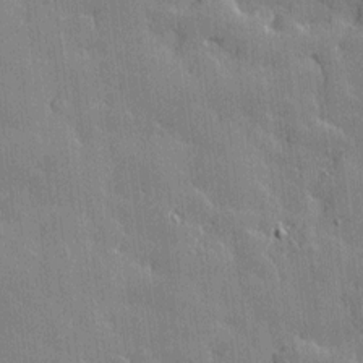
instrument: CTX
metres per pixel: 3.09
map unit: Htu
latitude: -7.8233
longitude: 176.0661
